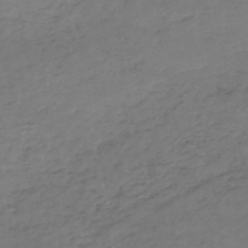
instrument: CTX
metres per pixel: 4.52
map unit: HNb
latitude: -52.6329
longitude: -51.6693
